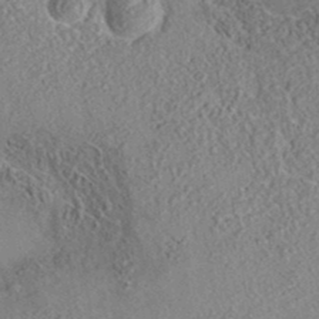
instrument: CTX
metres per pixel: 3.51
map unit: eAb
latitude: 35.6127
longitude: 108.6707
